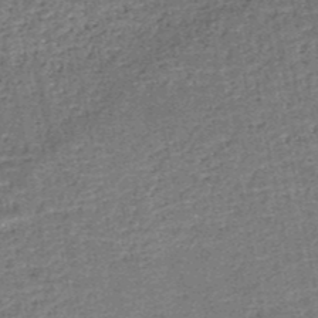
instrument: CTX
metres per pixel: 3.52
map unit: HNb
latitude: -50.9920
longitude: -49.3482
